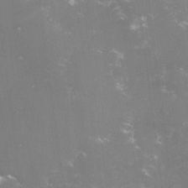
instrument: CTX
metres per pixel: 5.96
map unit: lHvf
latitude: -15.1431
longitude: -101.1025
